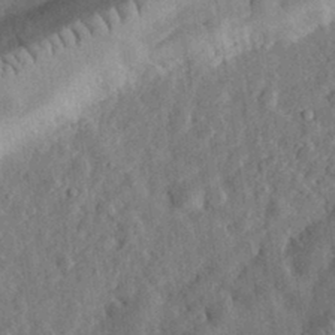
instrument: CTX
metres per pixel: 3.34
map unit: eHh
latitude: 32.3089
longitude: -75.3671
